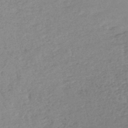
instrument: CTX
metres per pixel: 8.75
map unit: HNb
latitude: -44.0850
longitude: 52.3684
